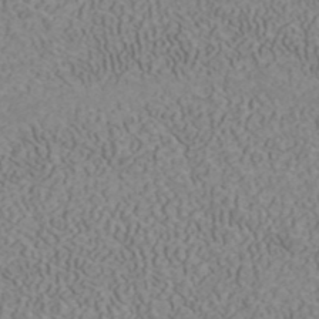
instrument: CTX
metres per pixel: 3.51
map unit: ANa
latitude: 41.4426
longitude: 32.8030
